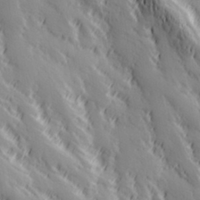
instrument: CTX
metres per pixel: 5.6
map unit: Hve
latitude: 32.6679
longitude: 149.7478
